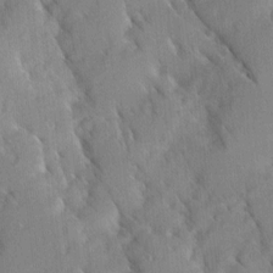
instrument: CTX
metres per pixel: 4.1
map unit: Ave
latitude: 8.4601
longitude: -104.1011
